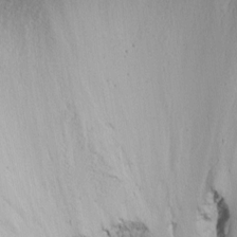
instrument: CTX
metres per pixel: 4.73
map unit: Nhu
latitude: -1.8045
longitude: -73.8395
